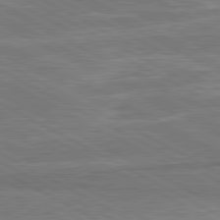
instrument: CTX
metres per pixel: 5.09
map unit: lApd
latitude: 80.8002
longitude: 141.7289
